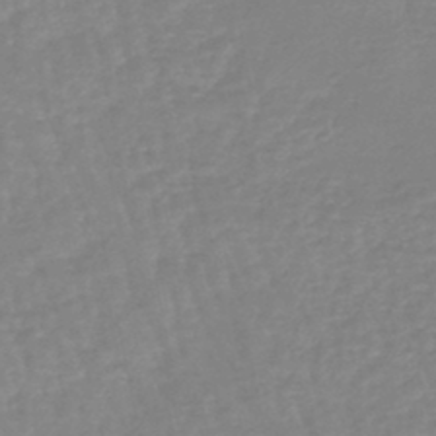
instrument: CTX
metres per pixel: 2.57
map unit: eHb
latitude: -45.1998
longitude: 81.3510
